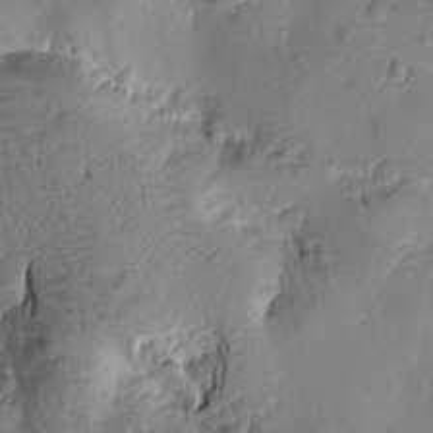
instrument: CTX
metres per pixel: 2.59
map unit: Htu
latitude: -3.5021
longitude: -176.4601
